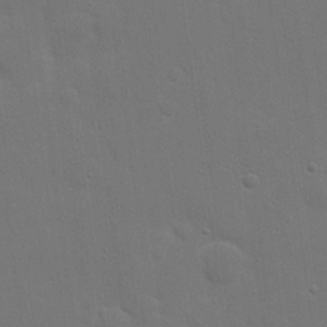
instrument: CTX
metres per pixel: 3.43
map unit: eHh
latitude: 19.6694
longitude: -66.9891
